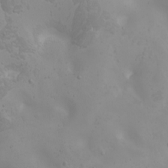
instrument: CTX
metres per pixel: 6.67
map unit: Htu
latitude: -4.4251
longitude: -89.4049
